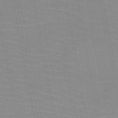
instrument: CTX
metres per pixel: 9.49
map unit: HNb
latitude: -49.5022
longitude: -49.3104
